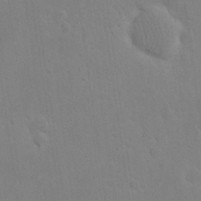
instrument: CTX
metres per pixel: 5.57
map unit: eHh
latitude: 20.8191
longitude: -68.9892
